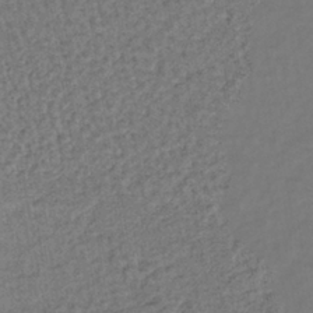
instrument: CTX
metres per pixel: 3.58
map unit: lHb
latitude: -38.9164
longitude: 62.7463
